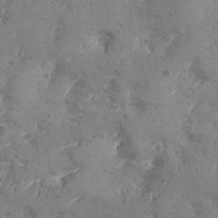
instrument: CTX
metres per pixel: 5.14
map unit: Ave
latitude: -8.4440
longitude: -118.8758
